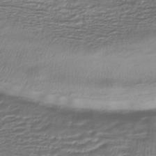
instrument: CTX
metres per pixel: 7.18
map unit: HNhu
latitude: -42.8408
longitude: 100.2172
